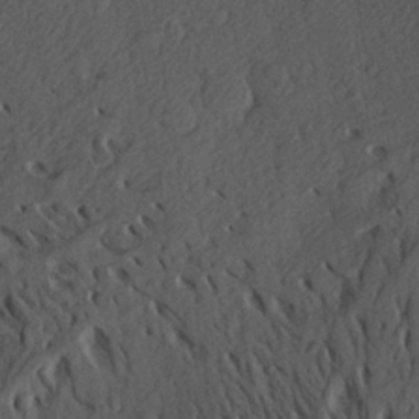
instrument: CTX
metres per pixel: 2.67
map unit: Aa
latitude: 26.9703
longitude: -143.8772
